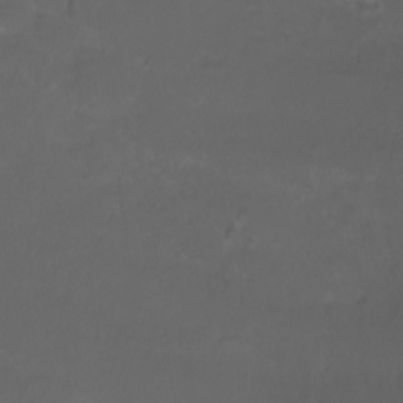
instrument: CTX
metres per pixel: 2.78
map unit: Aa
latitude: -10.6518
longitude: -68.8758
